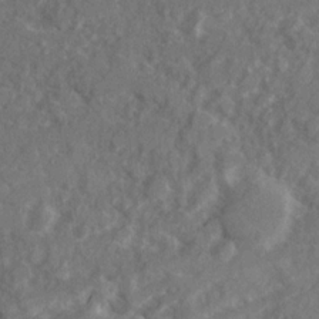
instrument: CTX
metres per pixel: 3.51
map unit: Ave
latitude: 20.2334
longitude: -130.3279
